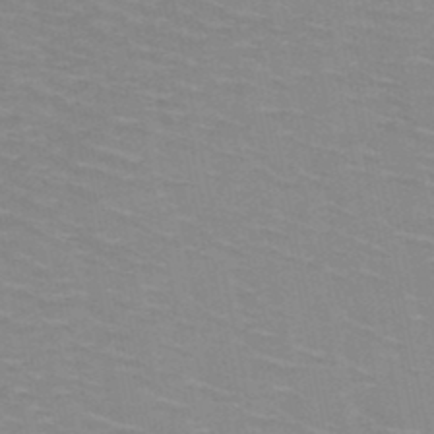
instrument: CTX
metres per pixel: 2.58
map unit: HNb
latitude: -47.8800
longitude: -46.7624
